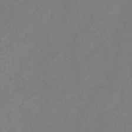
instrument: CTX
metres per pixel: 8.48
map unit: HNb
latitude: -44.8408
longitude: -39.3104
